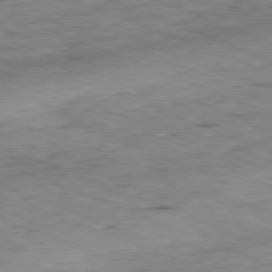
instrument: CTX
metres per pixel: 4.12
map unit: Ap
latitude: -81.7856
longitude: -69.6883
